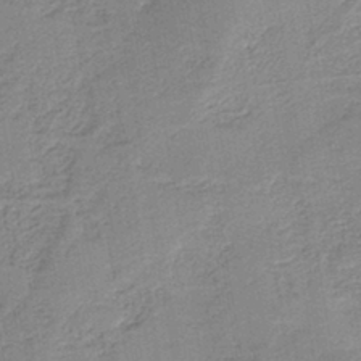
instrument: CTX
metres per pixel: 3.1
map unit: HNb
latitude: -40.7463
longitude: 50.5385
